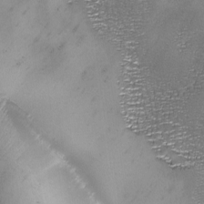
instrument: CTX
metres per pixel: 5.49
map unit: Ave
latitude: -7.9367
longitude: -118.9891
